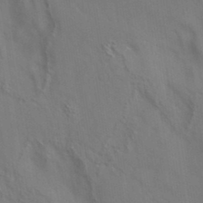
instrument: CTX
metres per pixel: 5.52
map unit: eAb
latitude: 34.6301
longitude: 111.6344
